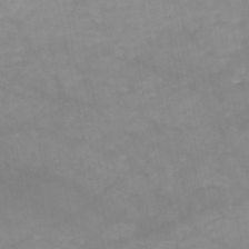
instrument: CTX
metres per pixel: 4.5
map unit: HNb
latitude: -49.4833
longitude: -38.7435
